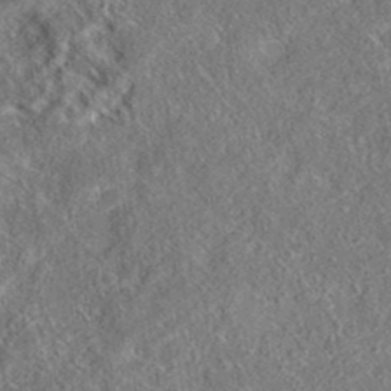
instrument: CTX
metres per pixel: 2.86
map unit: eAb
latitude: 36.6491
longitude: 112.1795
